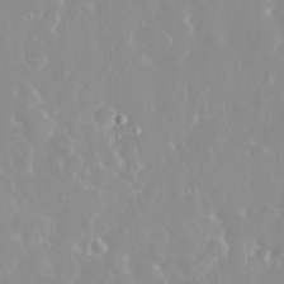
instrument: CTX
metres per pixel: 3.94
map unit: eHh
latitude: 31.5183
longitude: -59.5371
